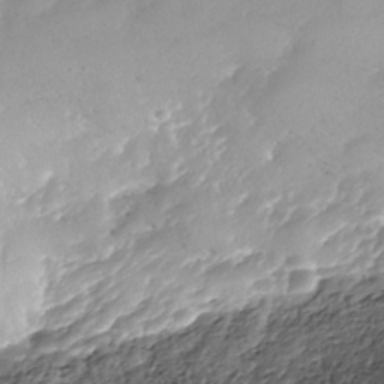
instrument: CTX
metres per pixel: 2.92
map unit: Nhe
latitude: -39.4455
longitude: -116.9703
